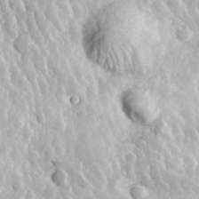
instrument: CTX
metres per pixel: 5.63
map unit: Hve
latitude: 24.6868
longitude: 146.5385
